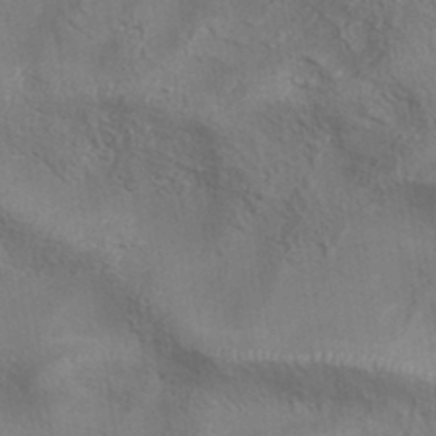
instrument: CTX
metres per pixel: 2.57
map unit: eAb
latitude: 35.0458
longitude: 111.5966
